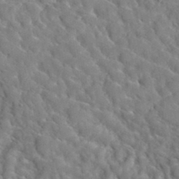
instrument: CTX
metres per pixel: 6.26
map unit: Hto
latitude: 35.8772
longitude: -49.6694
